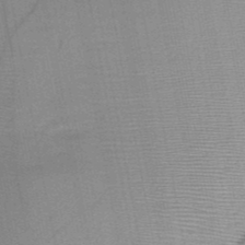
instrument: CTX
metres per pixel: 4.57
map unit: HNb
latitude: -48.4440
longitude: -40.2144
